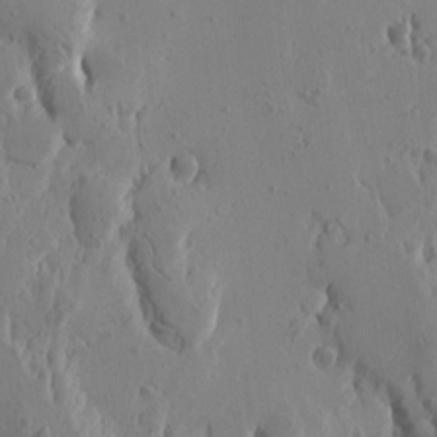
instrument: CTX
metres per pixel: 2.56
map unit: Htu
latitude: -0.9920
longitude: -177.3292
